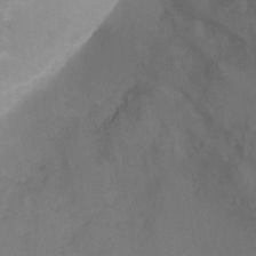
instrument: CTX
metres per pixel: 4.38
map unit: Ht
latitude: 2.3089
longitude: -25.9906
